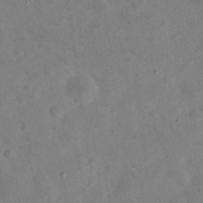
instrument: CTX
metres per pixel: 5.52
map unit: eHh
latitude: 25.6882
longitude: -66.2522
